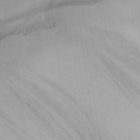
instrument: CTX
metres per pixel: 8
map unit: Aa
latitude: 23.8016
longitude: -131.7072
